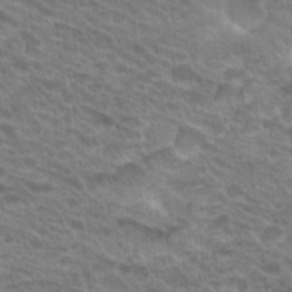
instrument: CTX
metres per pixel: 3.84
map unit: Hto
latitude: 22.0444
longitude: -37.7828
